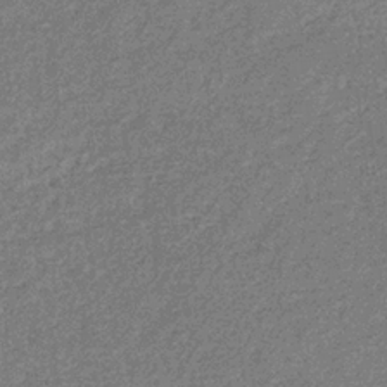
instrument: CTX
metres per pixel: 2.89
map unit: eHb
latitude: -31.8800
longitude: 68.9541
